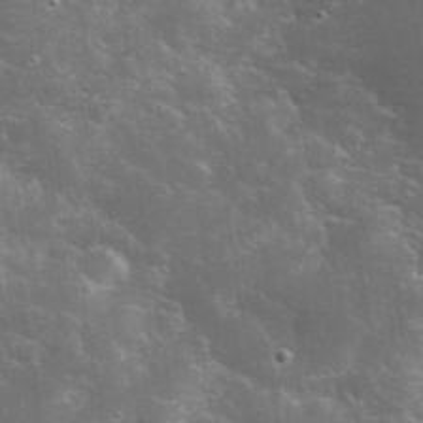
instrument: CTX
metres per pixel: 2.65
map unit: eHh
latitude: 36.7813
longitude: -67.3292
